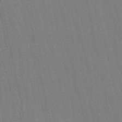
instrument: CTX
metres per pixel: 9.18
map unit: eHb
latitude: -50.3117
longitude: 69.6343
